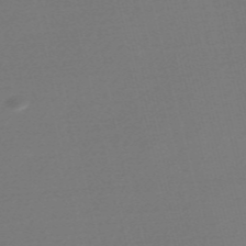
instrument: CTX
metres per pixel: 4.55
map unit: Nve
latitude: -56.7274
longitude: 63.0108
